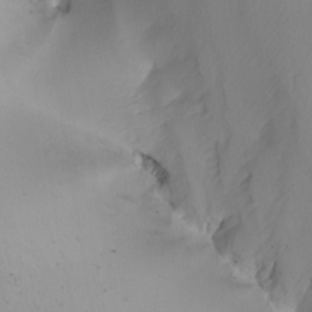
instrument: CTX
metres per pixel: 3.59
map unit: Nhu
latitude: -4.5384
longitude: -91.5749
